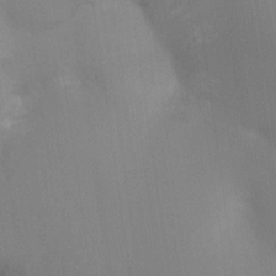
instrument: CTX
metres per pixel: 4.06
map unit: Ht
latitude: -16.5196
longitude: -47.6505
